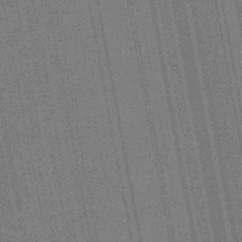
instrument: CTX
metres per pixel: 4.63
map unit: HNb
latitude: -45.5588
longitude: 52.8785
